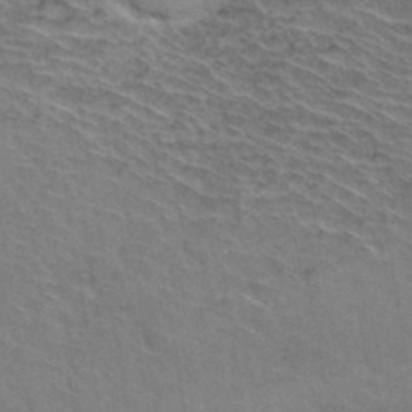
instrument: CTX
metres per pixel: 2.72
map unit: Hto
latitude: 36.9136
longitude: -46.0255
